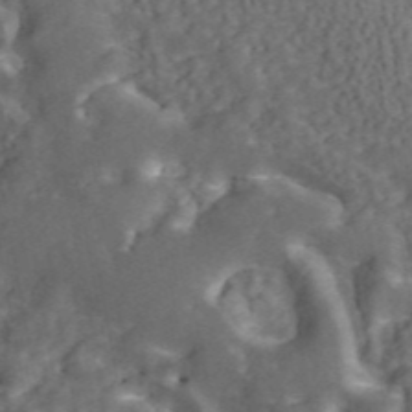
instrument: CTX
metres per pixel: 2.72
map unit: ANa
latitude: 45.2159
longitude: 39.0486
